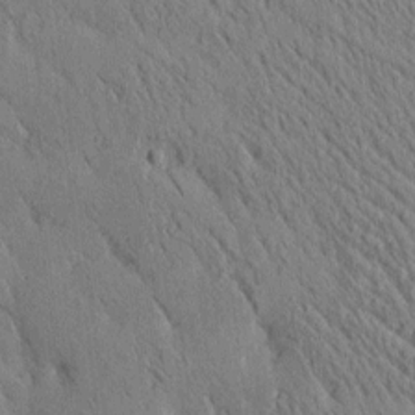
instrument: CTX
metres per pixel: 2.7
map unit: Htu
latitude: -0.2740
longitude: -179.0081
